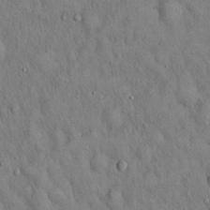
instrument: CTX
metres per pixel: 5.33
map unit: Hto
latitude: 16.0822
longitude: -58.8380
